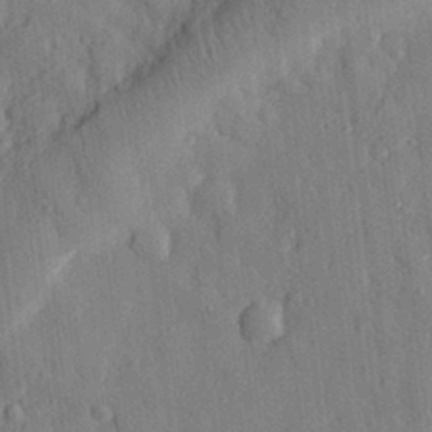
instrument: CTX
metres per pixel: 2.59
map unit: eHh
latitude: 28.9325
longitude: -76.7813
